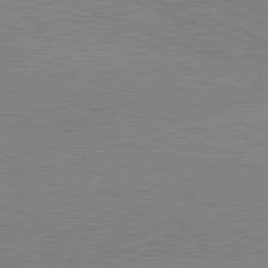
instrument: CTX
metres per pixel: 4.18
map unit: lApd
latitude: 81.9150
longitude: -157.9339
